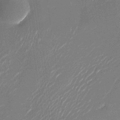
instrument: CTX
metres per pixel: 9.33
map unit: Nhu
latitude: -28.8219
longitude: -74.8191
